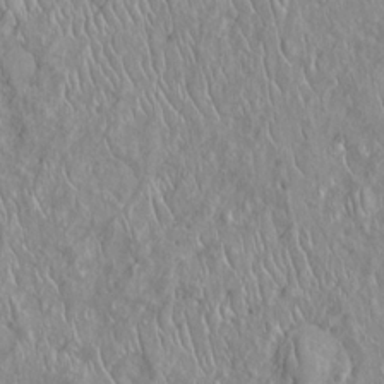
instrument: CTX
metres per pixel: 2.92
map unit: Htu
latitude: -6.1417
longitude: 153.8611
